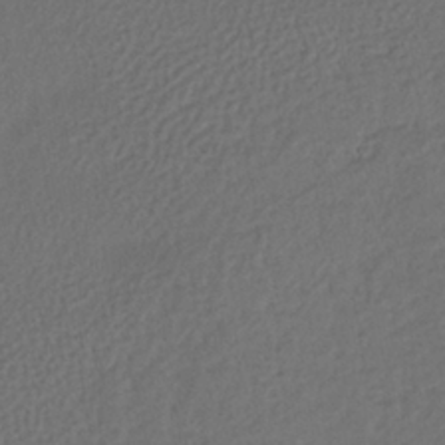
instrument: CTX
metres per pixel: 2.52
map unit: lHb
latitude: -38.9353
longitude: 70.6708
